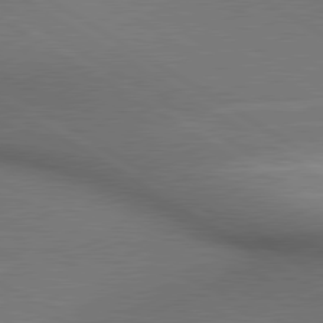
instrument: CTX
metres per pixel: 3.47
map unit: lApd
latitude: 80.3467
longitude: 136.9541
